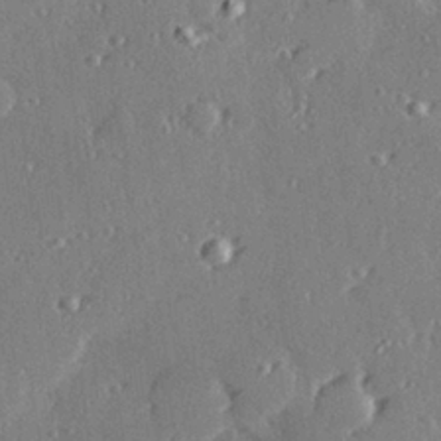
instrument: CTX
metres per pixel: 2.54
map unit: Hve
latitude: 28.4034
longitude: -91.6316
